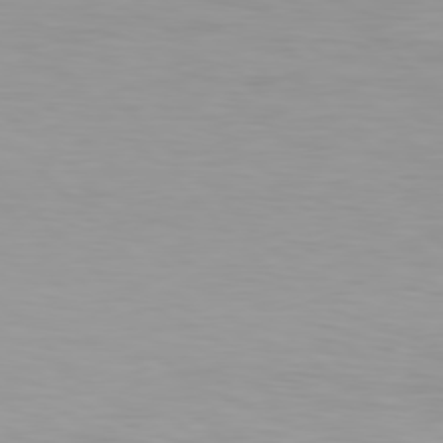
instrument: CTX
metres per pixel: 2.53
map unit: Hpe
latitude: 77.3481
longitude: -176.3278
